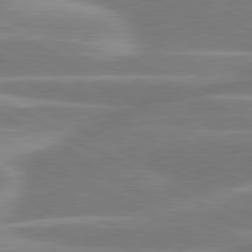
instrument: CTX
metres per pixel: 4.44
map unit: lApd
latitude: 80.9325
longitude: -128.4223
